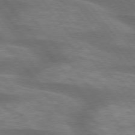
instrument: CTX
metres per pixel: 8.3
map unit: lApd
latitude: 75.2348
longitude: -57.9717
